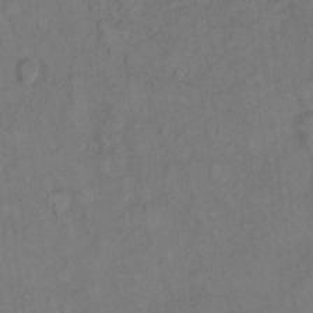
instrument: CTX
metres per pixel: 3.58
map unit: Hto
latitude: 10.2145
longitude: -58.9325
